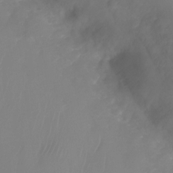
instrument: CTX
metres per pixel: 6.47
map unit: Nhu
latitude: -27.2942
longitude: -71.8772
